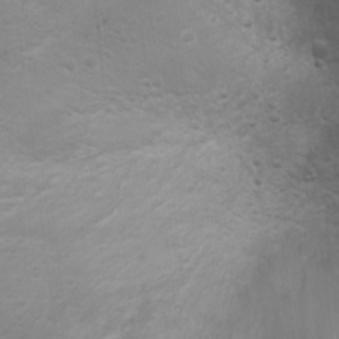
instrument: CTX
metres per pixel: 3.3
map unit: Ht
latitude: 4.9892
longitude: -29.2915
